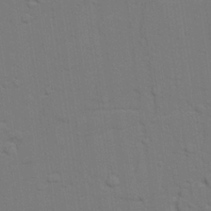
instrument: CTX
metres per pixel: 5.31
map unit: lAvf
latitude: 27.7639
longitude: -108.7624
